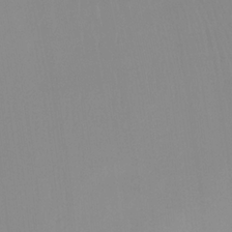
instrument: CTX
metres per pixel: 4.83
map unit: Ht
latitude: -12.0850
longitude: -45.9150
